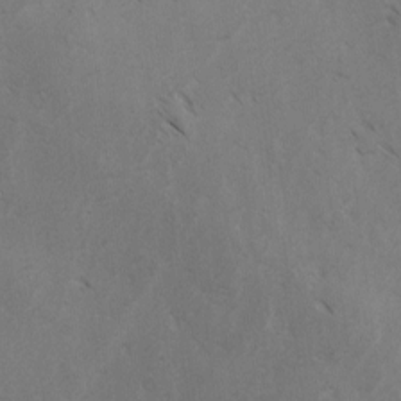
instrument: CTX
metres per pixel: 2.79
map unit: lAvf
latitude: -4.4629
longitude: -113.4615
